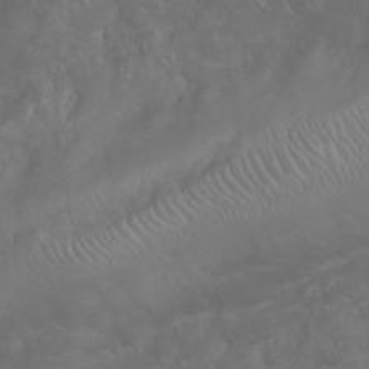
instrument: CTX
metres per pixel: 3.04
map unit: Nhu
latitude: 23.8205
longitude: -60.7057
